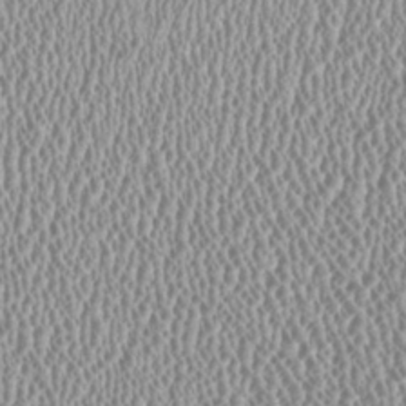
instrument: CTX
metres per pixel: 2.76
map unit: HNhu
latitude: -0.5763
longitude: 0.6708
